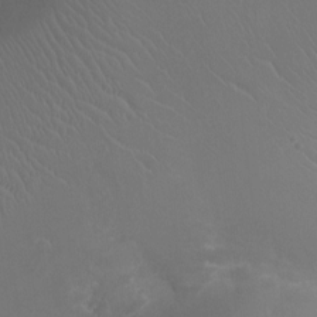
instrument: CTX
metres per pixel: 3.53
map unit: Ht
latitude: -3.2186
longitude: -17.9717
